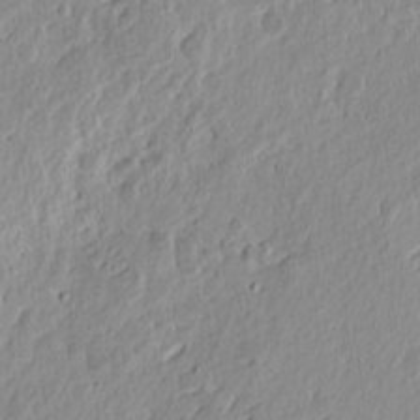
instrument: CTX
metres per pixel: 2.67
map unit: eHh
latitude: 2.7246
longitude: -77.8394
